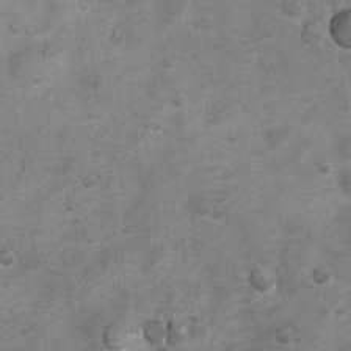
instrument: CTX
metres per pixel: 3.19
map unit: Nhu
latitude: 6.8758
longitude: -23.6316
